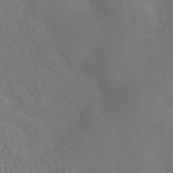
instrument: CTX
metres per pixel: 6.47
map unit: HNhu
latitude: -40.7841
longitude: 101.3131
